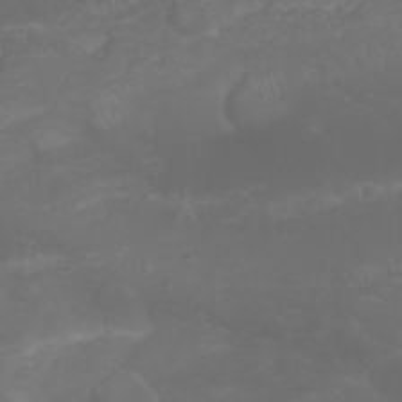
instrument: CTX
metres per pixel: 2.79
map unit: Nhu
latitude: 23.6694
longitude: -60.7813
